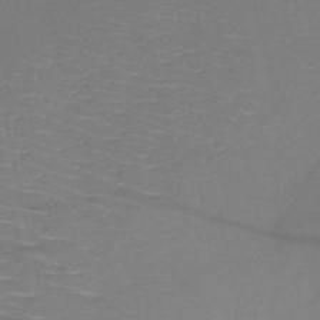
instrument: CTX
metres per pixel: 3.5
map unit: HNb
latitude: -51.4076
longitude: -43.0081
